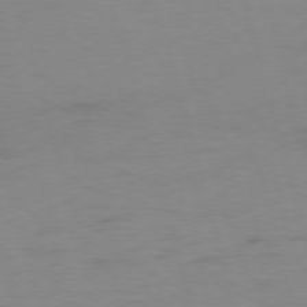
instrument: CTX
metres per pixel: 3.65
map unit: Ap
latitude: -76.1795
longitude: -73.7072
